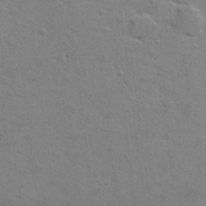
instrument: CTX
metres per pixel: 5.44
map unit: Hto
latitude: 11.5749
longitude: -37.1781
